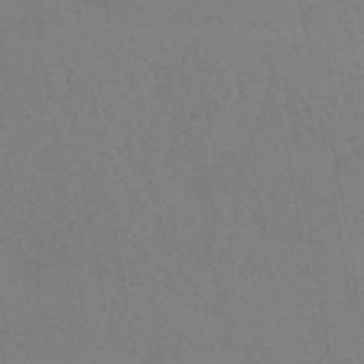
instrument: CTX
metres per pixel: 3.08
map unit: ANa
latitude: 41.6316
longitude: 51.0297
